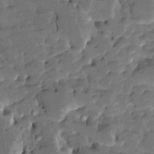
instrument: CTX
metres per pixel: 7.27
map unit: HNhu
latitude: 5.7450
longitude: -5.3859
